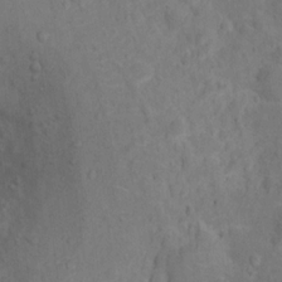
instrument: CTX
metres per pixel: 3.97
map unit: Ht
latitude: 14.1767
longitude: -41.4804
